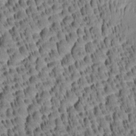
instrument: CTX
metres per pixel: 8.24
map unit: Aa
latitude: 8.5357
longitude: -133.3860
